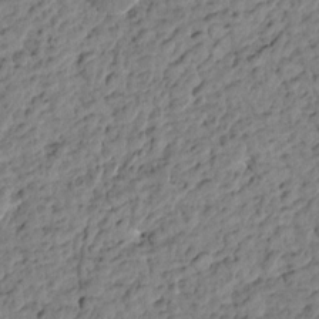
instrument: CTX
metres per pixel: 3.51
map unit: Htu
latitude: -0.7841
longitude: -179.1781
